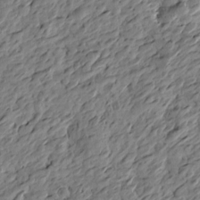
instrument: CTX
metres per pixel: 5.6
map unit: Htu
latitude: -2.7841
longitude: -179.0837
